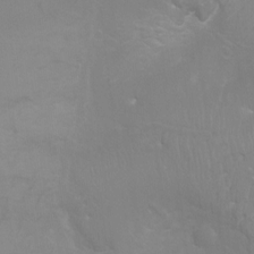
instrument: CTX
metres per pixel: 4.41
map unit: Ht
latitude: -3.1998
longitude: -25.3481
